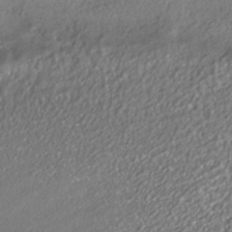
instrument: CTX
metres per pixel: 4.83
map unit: HNhu
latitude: -41.9367
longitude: 103.4832
